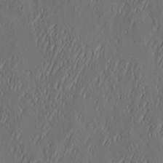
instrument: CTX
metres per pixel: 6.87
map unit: eHh
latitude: 4.5735
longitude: -77.7638
